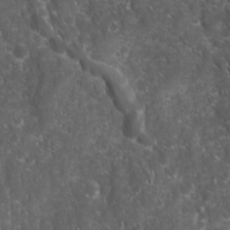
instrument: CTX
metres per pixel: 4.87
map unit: Ave
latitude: 15.7639
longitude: -132.3845
